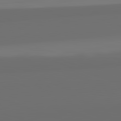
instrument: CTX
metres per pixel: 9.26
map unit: lApd
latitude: 82.6112
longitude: 163.5777
